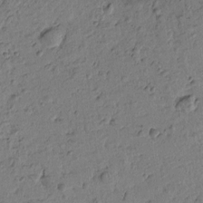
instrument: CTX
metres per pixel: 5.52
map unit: Htu
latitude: -1.7856
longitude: -175.9339
